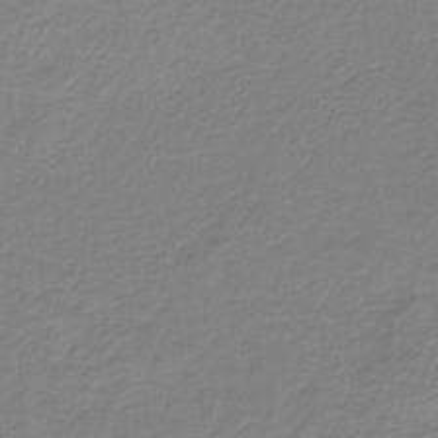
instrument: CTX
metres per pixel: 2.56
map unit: HNb
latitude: -33.6911
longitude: 53.5588
